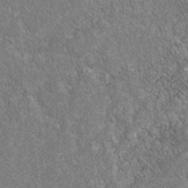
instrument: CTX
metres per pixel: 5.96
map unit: Nhu
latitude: -39.7289
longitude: -83.5749
